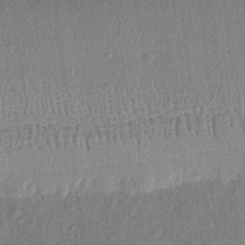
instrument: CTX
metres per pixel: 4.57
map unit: eHh
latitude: 4.1956
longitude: -74.8002
